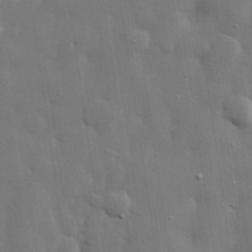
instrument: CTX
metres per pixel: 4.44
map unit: lHvf
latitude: 31.7828
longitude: -88.1578
